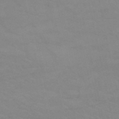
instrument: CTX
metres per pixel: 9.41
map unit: HNb
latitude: -53.0108
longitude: -45.3481
